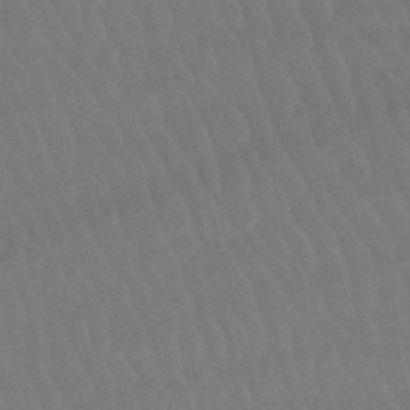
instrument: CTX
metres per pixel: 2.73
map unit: lHb
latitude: -46.9730
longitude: 77.4832
